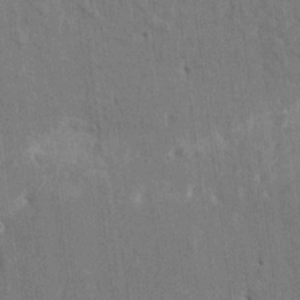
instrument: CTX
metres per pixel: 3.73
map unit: HNhu
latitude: 8.0444
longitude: -5.6505
